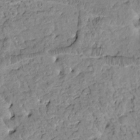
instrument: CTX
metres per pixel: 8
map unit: Htu
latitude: 1.3292
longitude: 177.5210
